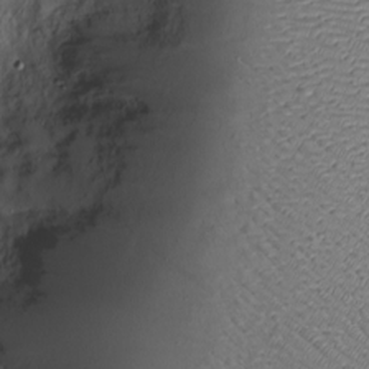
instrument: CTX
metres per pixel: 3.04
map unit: Htu
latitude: -6.6140
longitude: 155.8800
